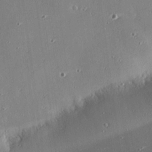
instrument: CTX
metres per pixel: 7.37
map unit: eHh
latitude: 24.5356
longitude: -89.6316
